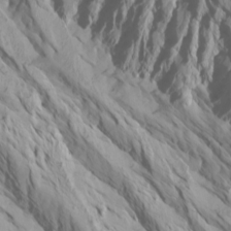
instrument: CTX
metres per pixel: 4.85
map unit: Htu
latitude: -7.1242
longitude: -71.1025
